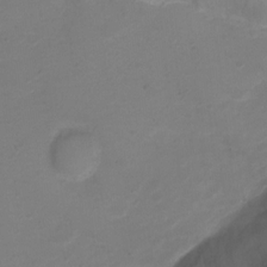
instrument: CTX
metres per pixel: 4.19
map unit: Ht
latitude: 1.4615
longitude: -34.6301
